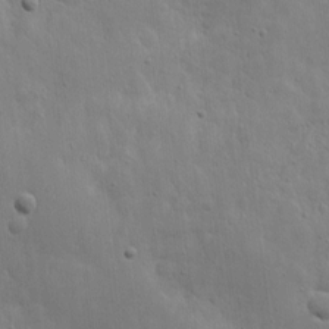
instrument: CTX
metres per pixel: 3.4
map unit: eHh
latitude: 9.6694
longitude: -73.0837
